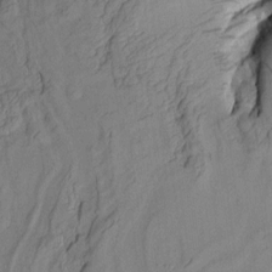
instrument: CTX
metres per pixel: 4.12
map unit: Aa
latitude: 7.6316
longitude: -128.5168
